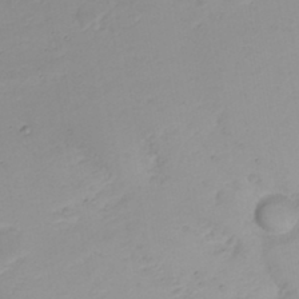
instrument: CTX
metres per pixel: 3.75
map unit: Nhu
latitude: 22.4601
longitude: -63.2537
